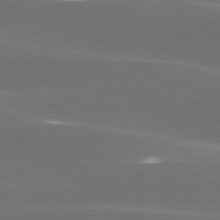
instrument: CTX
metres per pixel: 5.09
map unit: lApd
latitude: 79.5371
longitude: -47.7261
